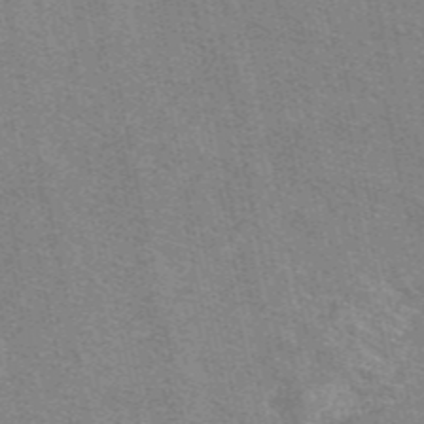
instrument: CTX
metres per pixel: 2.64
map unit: eAb
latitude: 47.8017
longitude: 114.5007
